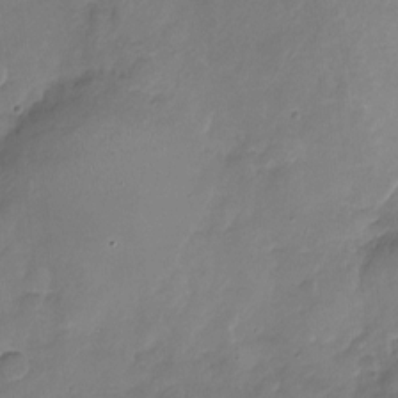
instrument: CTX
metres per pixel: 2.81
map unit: Nhu
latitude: -17.6722
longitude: -57.3292
